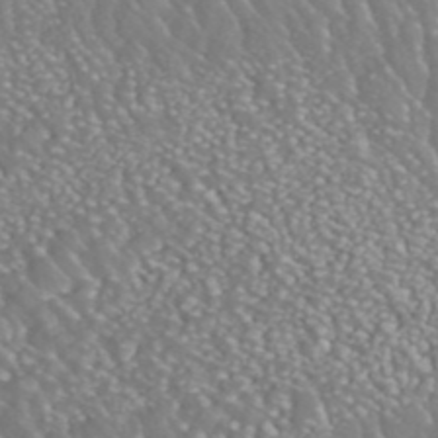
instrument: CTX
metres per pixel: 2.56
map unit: ANa
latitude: 43.9339
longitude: 23.5966
